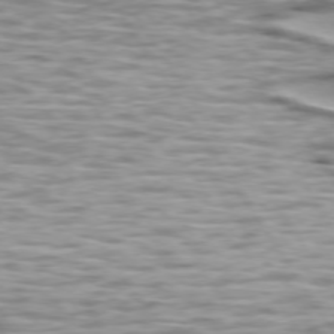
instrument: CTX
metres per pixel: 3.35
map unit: lApd
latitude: 73.8395
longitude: -57.1592
